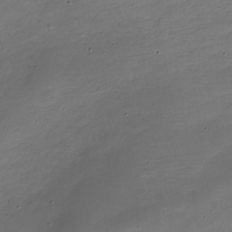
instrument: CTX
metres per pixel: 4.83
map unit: Nve
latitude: -22.3306
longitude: 105.6533
